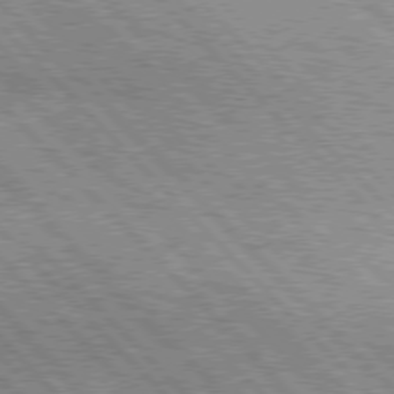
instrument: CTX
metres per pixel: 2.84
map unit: lApd
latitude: 76.4412
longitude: -73.5183
